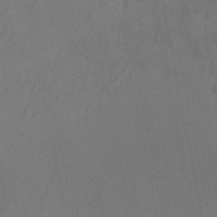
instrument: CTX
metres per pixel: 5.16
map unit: HNb
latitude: -52.0094
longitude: -50.0255
